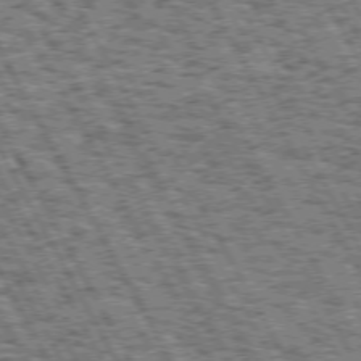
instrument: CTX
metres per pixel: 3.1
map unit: Hpe
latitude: 72.7247
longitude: -125.1970
